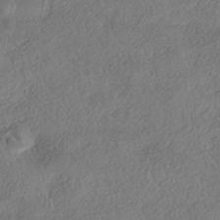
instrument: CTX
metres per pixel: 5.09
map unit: eHh
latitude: -41.9745
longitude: 121.8800
